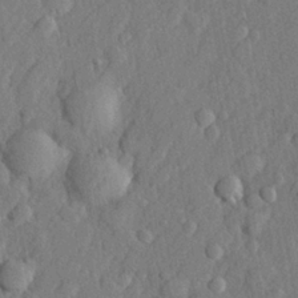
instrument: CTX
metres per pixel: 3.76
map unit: lHvf
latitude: 22.9136
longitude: 143.6343
